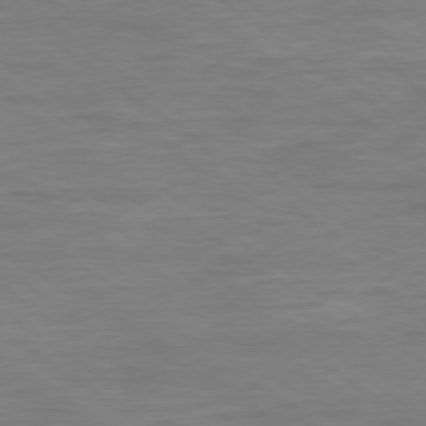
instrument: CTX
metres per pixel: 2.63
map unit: Ap
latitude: -80.1795
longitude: -80.6679
